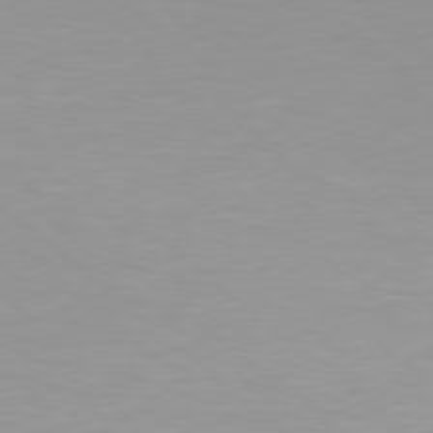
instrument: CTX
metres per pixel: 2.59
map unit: Hpe
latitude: 78.4223
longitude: -140.9891
